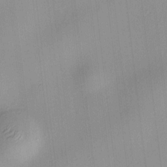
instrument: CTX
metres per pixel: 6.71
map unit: HNhu
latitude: 11.1781
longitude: 9.9178
